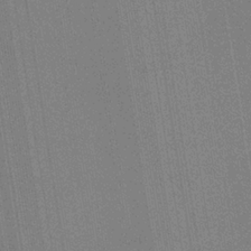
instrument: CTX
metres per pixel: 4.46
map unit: HNb
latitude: -33.9556
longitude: 54.9731
